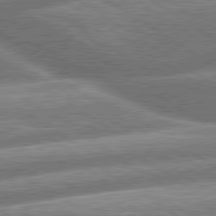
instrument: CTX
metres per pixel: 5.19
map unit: lApd
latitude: 79.9150
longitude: -159.6316
